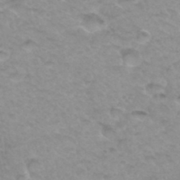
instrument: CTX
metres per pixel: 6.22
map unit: Hto
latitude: 34.6868
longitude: -48.6113
